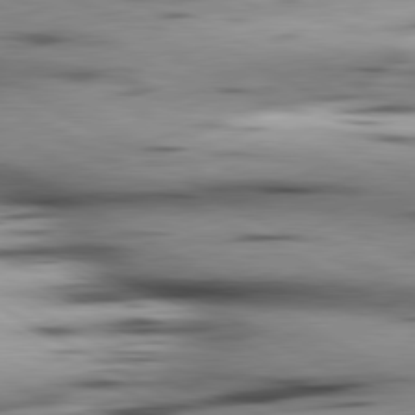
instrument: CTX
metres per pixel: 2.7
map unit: lApd
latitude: 80.4601
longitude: 157.5021
